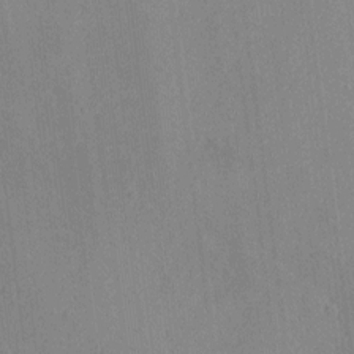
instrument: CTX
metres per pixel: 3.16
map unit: Nhu
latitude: -5.0108
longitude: -149.6694
